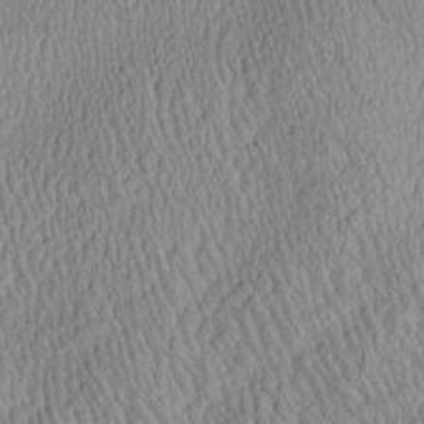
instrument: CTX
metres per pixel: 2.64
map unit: Aa
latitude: 25.3670
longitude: -135.5560
